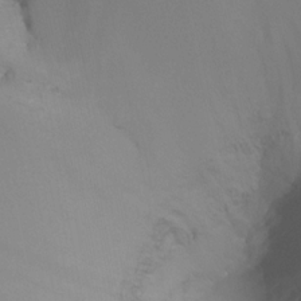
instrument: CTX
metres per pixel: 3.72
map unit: Nhu
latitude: -13.2943
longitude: -63.8017
